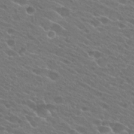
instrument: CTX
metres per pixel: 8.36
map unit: Hto
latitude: 24.6490
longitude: -37.9528
